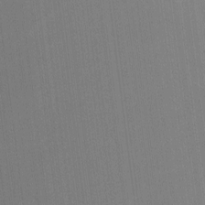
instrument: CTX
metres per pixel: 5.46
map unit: lHvf
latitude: -11.3888
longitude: -104.4223
